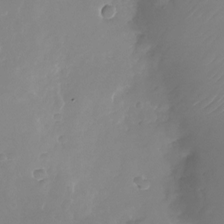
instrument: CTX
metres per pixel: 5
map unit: Nhu
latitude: -25.8611
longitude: -72.4979
